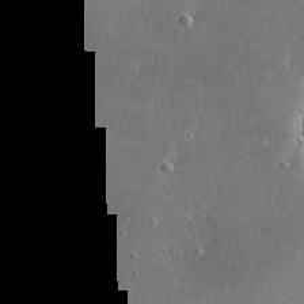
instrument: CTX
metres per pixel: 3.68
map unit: Hve
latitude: 28.9136
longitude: -92.5545
